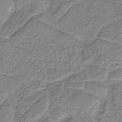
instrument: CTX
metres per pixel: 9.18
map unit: eAb
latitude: -37.7099
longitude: 52.9541
